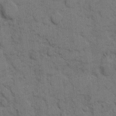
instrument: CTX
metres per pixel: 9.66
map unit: eHh
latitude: 8.1767
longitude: -64.8569
